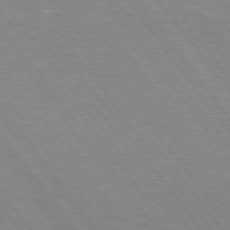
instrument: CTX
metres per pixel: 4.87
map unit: Hpe
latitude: 75.1592
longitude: -157.8016
